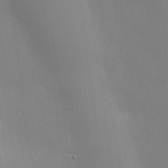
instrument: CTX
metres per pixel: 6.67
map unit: lHvf
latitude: 23.3293
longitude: 141.1998
